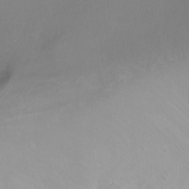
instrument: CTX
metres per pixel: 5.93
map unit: Ht
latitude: 1.0647
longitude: -36.3090
